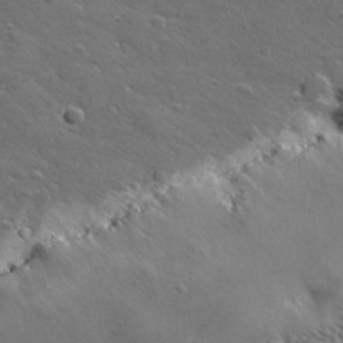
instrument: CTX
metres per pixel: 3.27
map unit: lHvf
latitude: 35.7071
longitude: -91.3860
